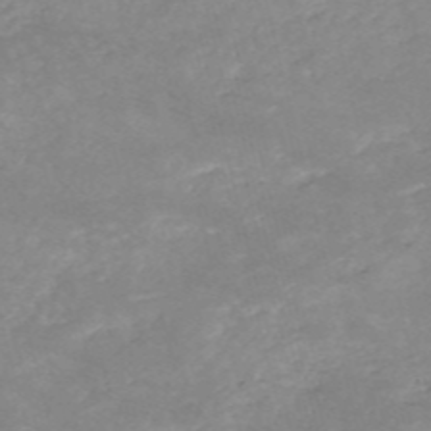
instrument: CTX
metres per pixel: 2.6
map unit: HNb
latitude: -53.6155
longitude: -36.2712
